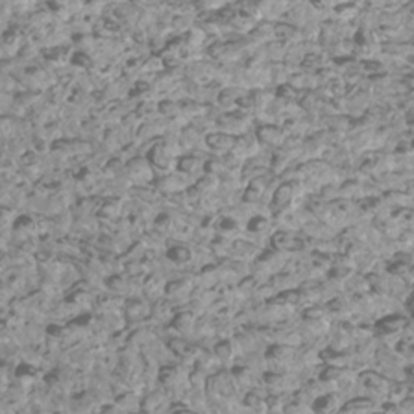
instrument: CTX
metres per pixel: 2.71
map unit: Htu
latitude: 3.3481
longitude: -20.9136
